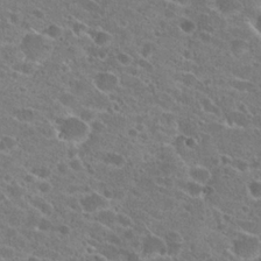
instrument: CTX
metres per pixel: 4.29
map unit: Hto
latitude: 22.8002
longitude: -43.2348
